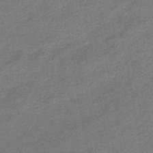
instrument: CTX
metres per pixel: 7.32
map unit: eHb
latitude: -45.3132
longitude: 88.8408
